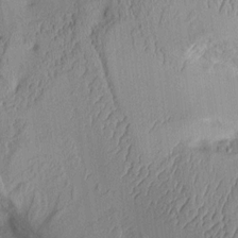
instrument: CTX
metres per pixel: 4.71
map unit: Aa
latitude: 10.3845
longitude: -128.3089
